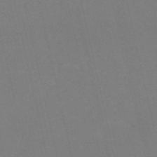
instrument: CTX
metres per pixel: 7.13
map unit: HNb
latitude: -54.1984
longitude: -35.2348
